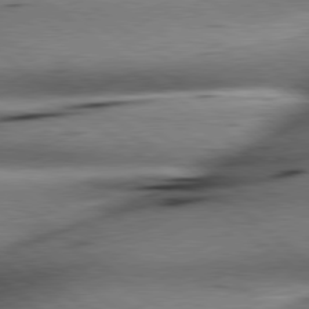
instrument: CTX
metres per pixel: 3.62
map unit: lApd
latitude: 79.2537
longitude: -140.9135
